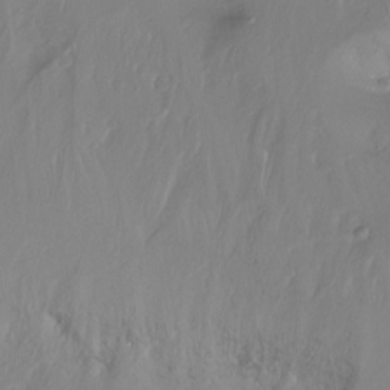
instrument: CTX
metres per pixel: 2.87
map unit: Ht
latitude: -15.0487
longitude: -54.2900
